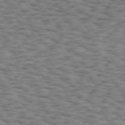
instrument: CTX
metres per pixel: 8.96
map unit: Hpe
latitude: 73.0648
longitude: -130.6869
